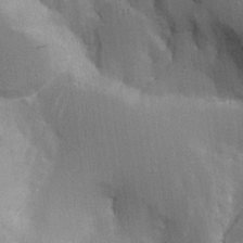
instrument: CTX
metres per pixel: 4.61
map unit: Aa
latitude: 26.0255
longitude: -127.9528
